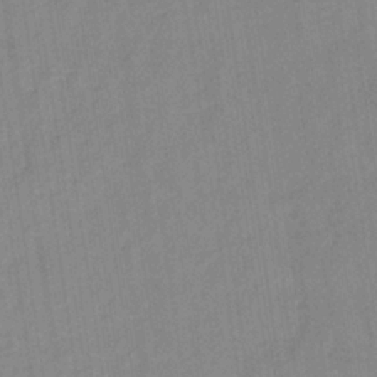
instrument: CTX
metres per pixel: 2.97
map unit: lHb
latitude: -35.3132
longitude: 71.8800
